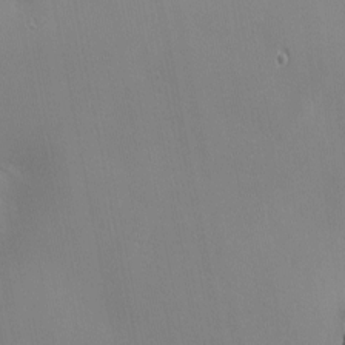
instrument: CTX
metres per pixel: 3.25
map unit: eHh
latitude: -2.6140
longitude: -81.0458
